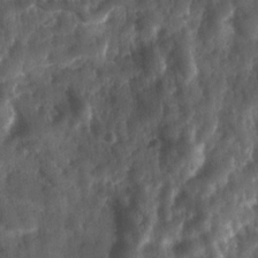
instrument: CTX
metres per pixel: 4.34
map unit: Ave
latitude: 17.8017
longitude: -131.4994
